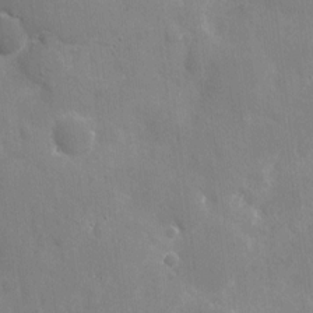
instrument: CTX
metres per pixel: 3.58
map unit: eHh
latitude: 9.8017
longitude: -70.4412
